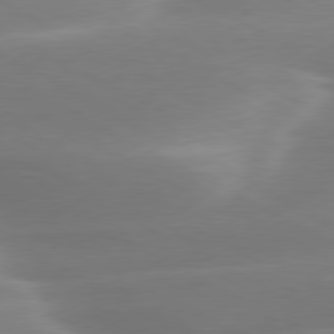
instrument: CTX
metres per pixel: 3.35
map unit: lApd
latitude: 79.4238
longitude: -115.8583
